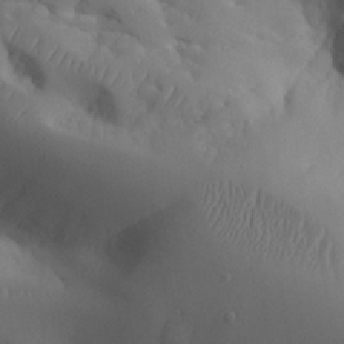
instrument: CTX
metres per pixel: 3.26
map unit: Aa
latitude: 25.0836
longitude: -127.9906
